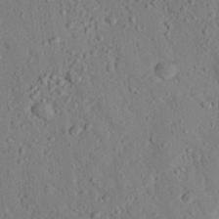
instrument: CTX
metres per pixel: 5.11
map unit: eHh
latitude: 25.5182
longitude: -78.5168
